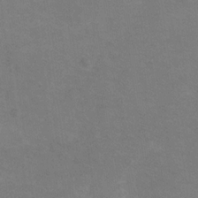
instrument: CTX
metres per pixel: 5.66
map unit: Hve
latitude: -29.3321
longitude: 94.9352
